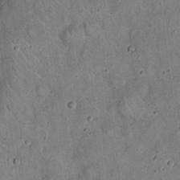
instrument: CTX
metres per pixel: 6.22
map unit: eHh
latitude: 19.7638
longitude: -60.8002
